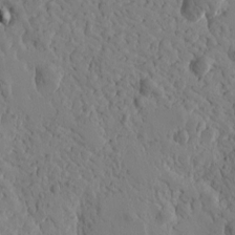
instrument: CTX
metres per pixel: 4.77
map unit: Htu
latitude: -0.6897
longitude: -177.1592
